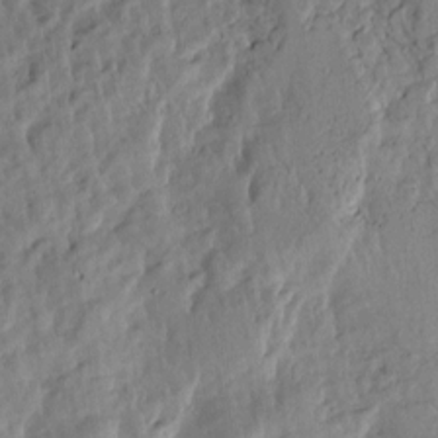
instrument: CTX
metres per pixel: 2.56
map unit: Htu
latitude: -1.0487
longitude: -176.6112
